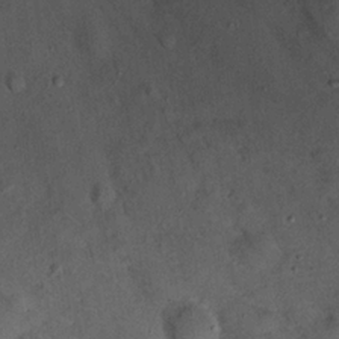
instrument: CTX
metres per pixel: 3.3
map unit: Nhu
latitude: 16.7246
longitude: -74.2900
